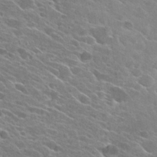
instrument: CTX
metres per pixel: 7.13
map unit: Hto
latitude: 24.8569
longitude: -41.2159
